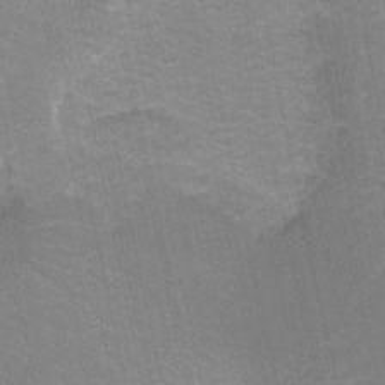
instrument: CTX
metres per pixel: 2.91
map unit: HNhu
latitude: -28.5952
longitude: 67.1431
